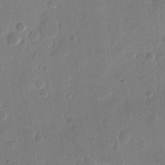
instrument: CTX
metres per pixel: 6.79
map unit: eHh
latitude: 11.3482
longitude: -68.9136
